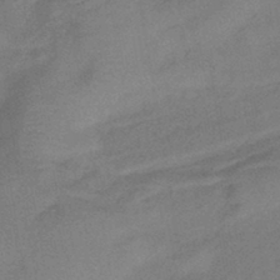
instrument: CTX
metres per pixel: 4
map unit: eHb
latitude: -42.7841
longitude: 82.7274
